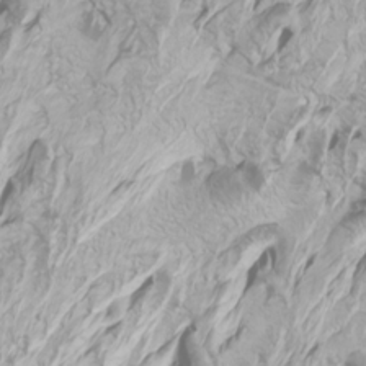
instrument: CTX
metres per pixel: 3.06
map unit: Htu
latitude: -6.5385
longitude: -71.8772
